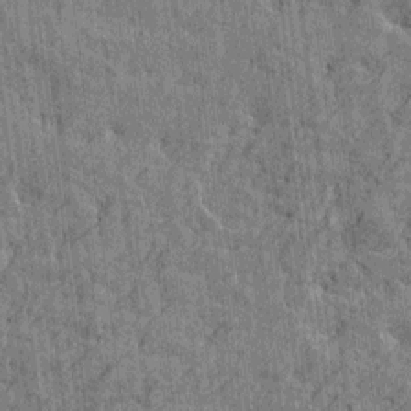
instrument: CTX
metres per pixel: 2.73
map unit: Htu
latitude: -4.8786
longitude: -179.2726
